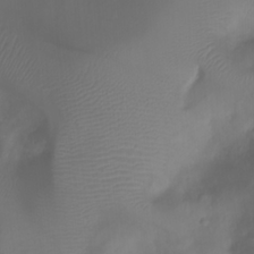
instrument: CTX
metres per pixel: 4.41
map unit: Ht
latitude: 1.9906
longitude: -21.8584
